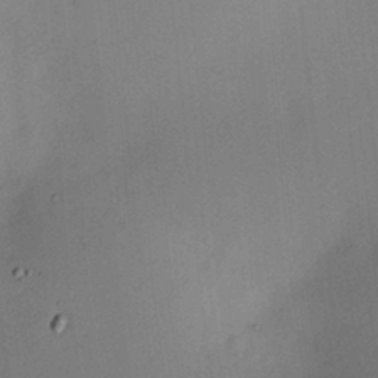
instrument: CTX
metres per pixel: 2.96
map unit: HNhu
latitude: 7.5560
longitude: 10.3306
